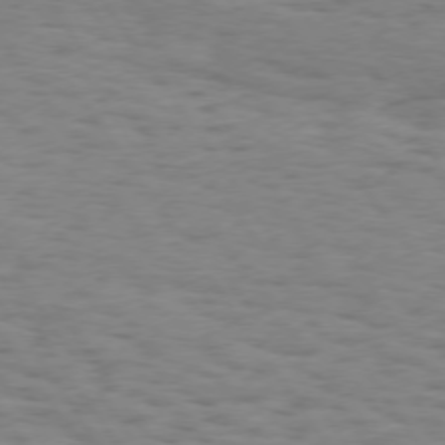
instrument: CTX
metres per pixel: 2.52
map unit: Hpe
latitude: 73.8017
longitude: -132.4223
